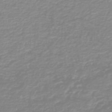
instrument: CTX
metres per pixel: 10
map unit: HNb
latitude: -44.7652
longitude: 50.6329
